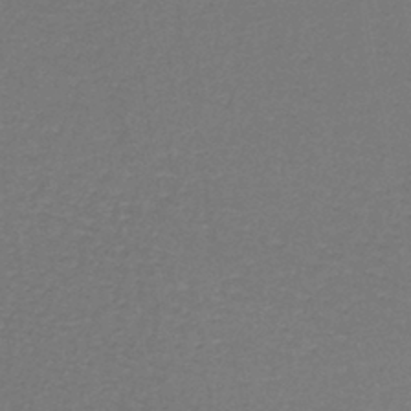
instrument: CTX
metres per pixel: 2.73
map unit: lHb
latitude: -42.5762
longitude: 62.3306
